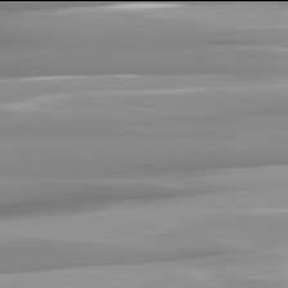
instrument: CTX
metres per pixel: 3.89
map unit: lApd
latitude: 81.9906
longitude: -143.4616
